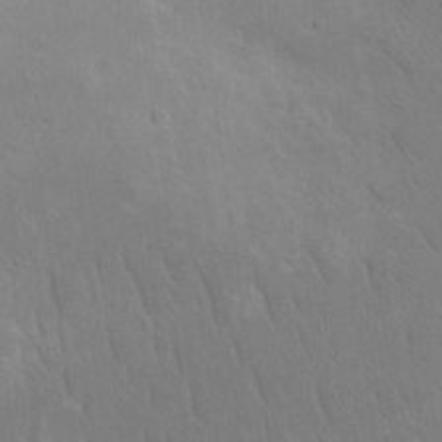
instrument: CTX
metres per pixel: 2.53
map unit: eHh
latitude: 18.1766
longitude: -72.4223
